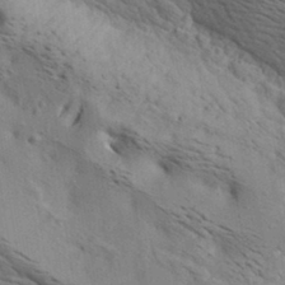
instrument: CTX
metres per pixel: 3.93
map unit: lAa
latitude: 19.3292
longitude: -140.0444
